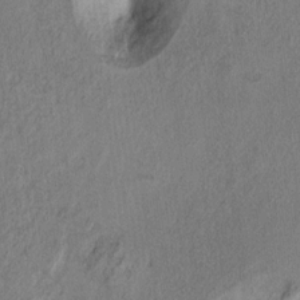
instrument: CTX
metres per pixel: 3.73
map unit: Ht
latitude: 9.0081
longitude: -32.1200
